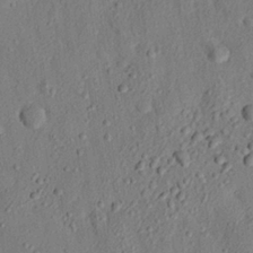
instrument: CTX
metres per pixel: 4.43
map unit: eHh
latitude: 25.2725
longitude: -78.9136
